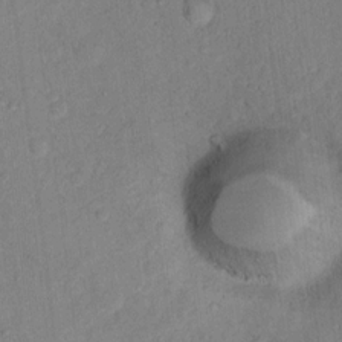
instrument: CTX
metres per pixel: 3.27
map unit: Nhu
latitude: 14.1200
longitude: -36.9136
